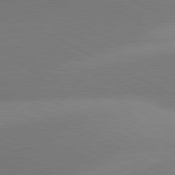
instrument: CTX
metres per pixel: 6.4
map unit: lApd
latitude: 80.8569
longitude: 128.8030
